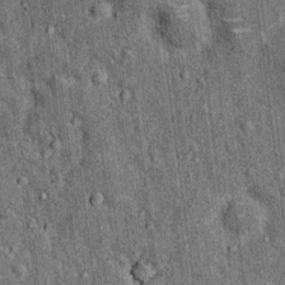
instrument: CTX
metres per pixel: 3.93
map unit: Nhu
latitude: 15.9528
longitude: -32.3089
